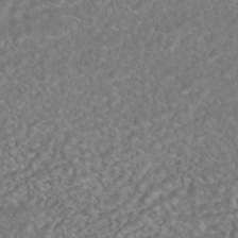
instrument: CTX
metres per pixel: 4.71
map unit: ANa
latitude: -43.0675
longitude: 108.4062
